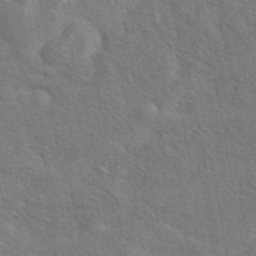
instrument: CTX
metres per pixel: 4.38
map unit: eAb
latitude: 42.9892
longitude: 113.1809
